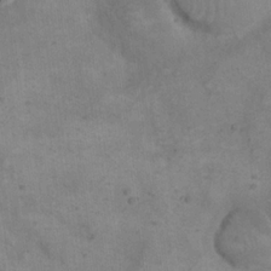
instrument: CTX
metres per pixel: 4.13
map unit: eHh
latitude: 20.9325
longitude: -62.0822
